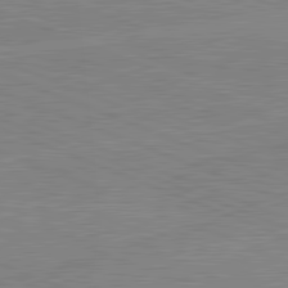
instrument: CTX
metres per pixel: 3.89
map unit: lApd
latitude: 81.7072
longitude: -158.1767
